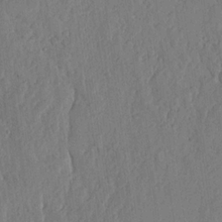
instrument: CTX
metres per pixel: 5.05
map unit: lHvf
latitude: 18.7624
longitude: -115.2159
